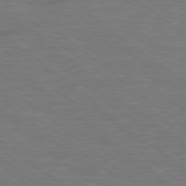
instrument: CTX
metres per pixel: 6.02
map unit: Hpe
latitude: 78.7624
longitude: -153.4805
